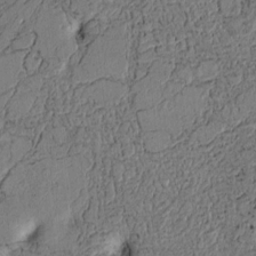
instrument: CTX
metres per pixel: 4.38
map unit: Htu
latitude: 3.7827
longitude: 151.1620
